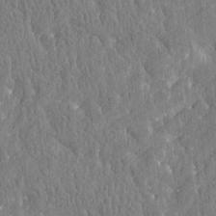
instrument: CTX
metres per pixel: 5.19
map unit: Htu
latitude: -3.7855
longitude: 175.9367
